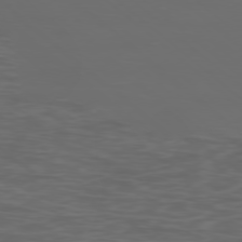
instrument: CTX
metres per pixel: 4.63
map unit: Ap
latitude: -77.8044
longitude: -95.1781
